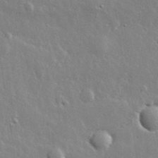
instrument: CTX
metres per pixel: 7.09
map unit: lHvf
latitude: 33.3860
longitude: -90.5546
